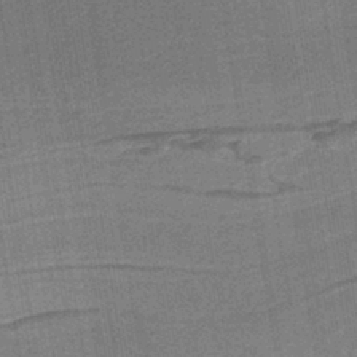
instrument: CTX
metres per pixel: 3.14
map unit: lHb
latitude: -38.8975
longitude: 54.7463
